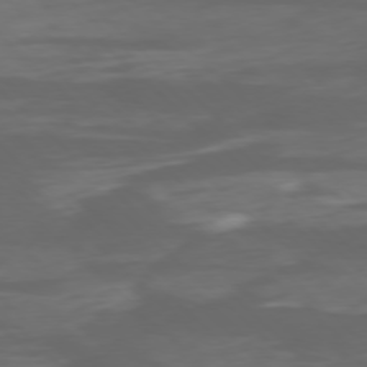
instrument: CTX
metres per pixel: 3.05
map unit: Ap
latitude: -77.5588
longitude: -78.0255
